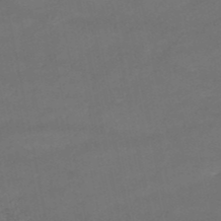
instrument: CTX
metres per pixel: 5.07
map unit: HNb
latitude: -50.8786
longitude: -40.3656
